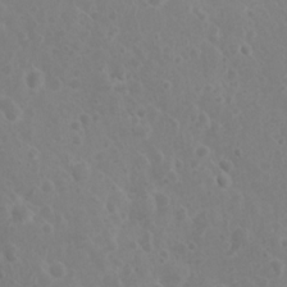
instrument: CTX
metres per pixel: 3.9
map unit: Nhu
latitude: 2.3278
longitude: -14.8758
